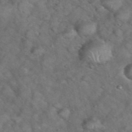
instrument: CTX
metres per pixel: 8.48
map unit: eHh
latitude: 39.1970
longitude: -56.8191
